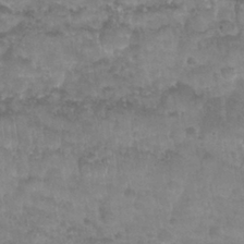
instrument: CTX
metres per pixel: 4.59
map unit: Nhu
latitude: 27.6883
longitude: -54.5735
